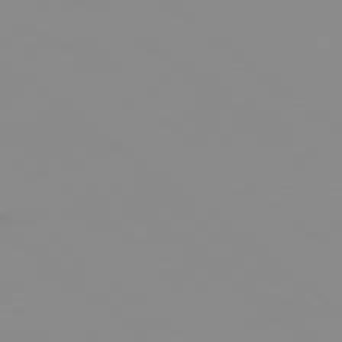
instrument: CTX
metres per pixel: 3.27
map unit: Ap
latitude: -80.2740
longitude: -53.4993
